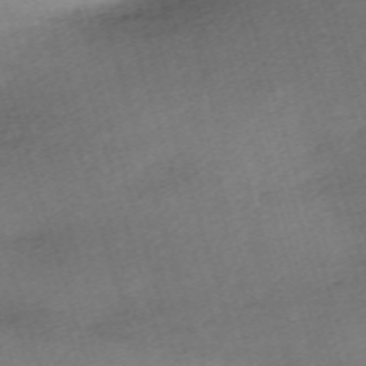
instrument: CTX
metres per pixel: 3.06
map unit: eHh
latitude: -61.9556
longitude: 53.6910
